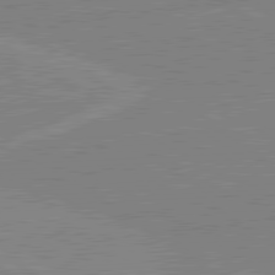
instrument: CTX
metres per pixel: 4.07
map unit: lApd
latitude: 80.4223
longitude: 123.3321
